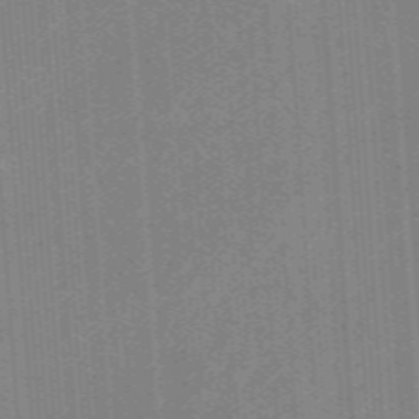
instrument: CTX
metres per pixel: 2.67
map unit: eHb
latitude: -44.3117
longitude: 87.2943
